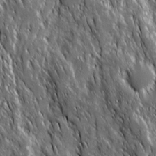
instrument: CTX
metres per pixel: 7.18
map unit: Ave
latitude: 15.3104
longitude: -133.8961
